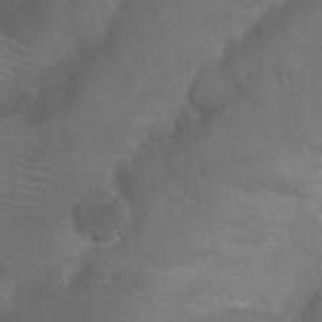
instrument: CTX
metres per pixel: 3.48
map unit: Nhu
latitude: 24.7435
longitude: -62.1578
